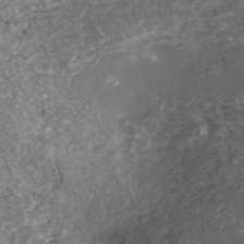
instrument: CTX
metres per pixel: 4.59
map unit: Nhe
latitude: -39.5588
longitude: -116.1011
